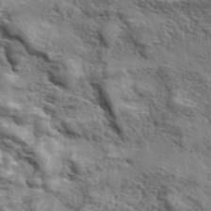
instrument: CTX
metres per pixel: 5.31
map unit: lHvf
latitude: 37.6694
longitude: -88.6680
